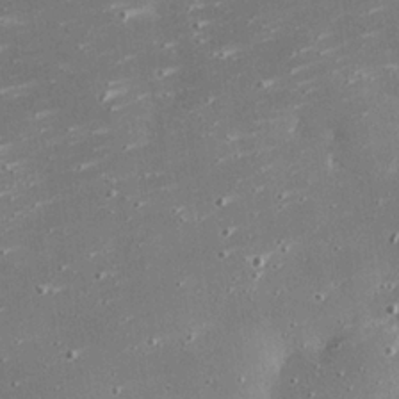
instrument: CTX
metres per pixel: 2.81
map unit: eHh
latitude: 24.9513
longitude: -88.9514
